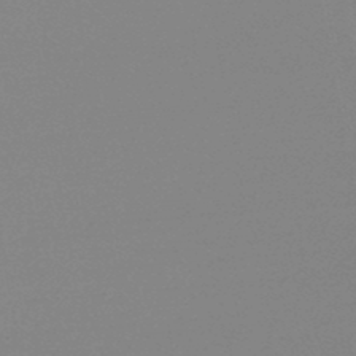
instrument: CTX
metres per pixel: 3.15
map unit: lHb
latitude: -46.4251
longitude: 69.2753
